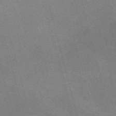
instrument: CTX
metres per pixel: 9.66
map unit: Nve
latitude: -58.1983
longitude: 62.8597
